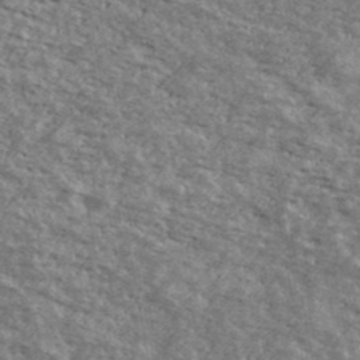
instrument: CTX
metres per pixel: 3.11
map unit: Ave
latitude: 40.7435
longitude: -108.9891
